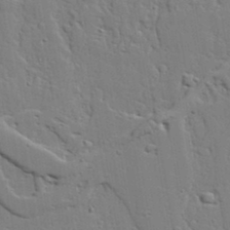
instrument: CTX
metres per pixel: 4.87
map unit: lAvf
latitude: 22.7057
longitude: -110.3090
